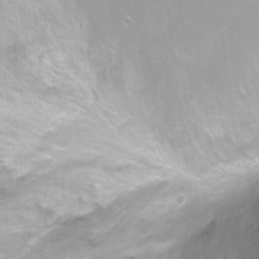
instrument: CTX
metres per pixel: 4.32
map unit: Ht
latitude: -10.0661
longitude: -28.4412
